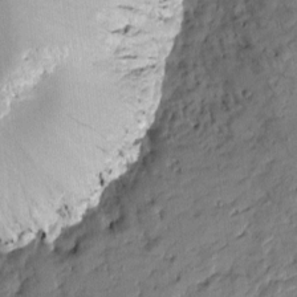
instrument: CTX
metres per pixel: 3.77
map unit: Htu
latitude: -5.2942
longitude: 177.5777
